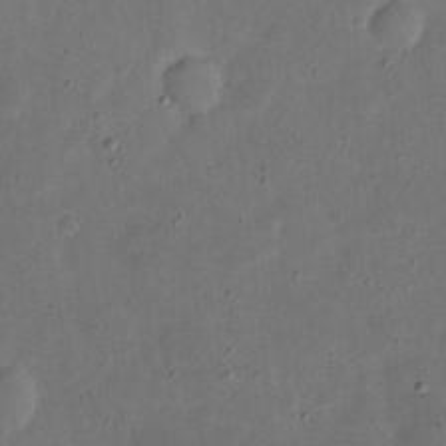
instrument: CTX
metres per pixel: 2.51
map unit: eHh
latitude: 5.3671
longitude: -71.4426
